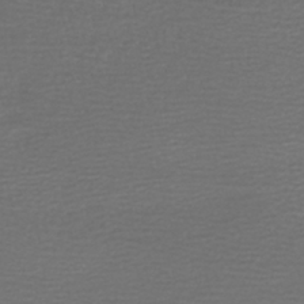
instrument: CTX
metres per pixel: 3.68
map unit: lHb
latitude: -40.6707
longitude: 73.5777
